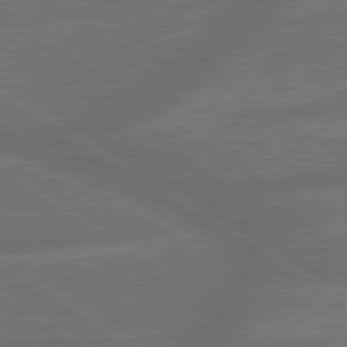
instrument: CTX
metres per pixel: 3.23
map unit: lApd
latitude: 79.8584
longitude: -165.2726
